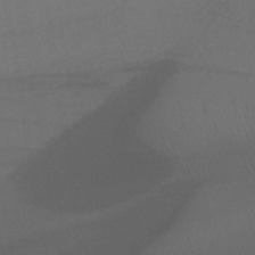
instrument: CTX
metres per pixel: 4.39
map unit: lHb
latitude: -33.7856
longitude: 67.2187
